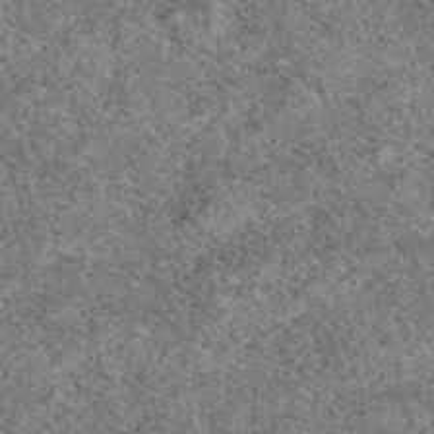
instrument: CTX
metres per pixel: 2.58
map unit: eAb
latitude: 49.6127
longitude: 108.8975
